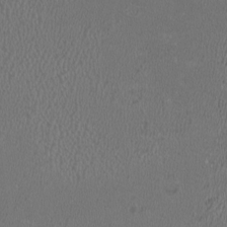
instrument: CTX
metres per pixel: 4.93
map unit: HNhu
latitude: 0.7435
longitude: -0.8380
